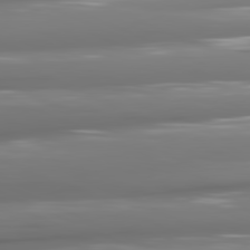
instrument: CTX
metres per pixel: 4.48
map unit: lApd
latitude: 81.2348
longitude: -142.3845
